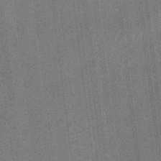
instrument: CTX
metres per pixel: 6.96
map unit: eHb
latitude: -31.6533
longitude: 73.8233
